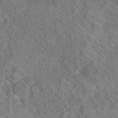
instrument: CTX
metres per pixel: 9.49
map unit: Hto
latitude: 18.4412
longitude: -38.3656
